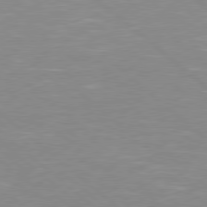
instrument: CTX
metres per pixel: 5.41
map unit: Hpe
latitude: 77.9717
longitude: -140.8569
